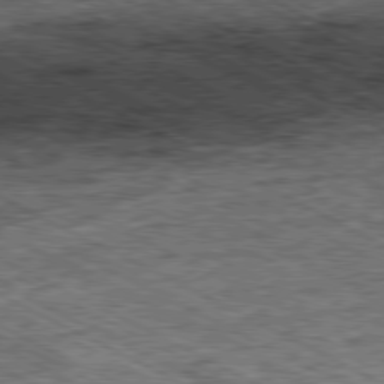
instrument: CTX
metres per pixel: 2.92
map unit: Ap
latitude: -80.4251
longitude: -84.7246
